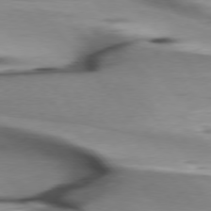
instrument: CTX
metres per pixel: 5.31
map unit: lApd
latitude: 75.7261
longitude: -65.9717
